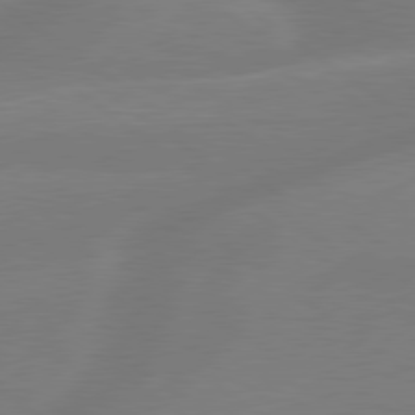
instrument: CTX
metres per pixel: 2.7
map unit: lApd
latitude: 79.4049
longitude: -141.8583
